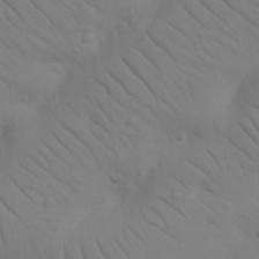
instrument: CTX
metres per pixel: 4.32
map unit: Nhu
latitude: 23.1781
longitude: -73.6883
